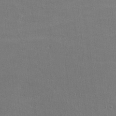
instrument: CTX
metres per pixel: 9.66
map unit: lHvf
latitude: -12.1606
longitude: -101.8394
